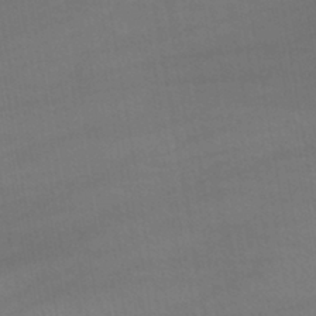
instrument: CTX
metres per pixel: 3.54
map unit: lHb
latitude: -42.9541
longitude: 70.4440
